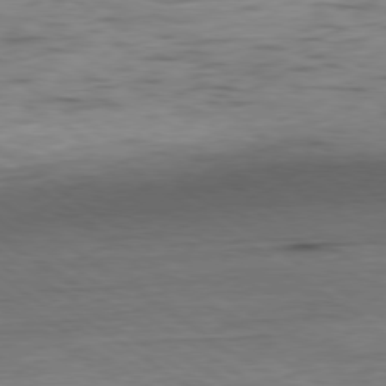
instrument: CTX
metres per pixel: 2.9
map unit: Hpe
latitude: -79.5021
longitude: 9.7478
